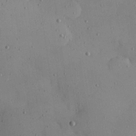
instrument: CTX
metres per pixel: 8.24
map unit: Hve
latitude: 26.4412
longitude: -92.0822
